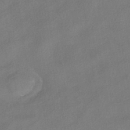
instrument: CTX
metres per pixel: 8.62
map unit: HNhu
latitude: -41.4454
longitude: 103.2187
